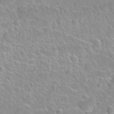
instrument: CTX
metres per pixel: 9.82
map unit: Nhu
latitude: 28.1767
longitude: -52.5546
